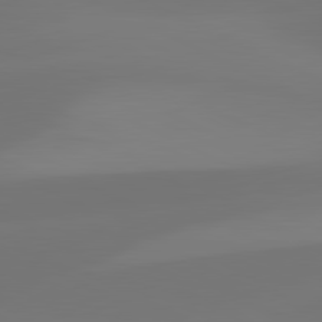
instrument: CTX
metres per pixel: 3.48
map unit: lApd
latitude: 81.5560
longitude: 129.5210
